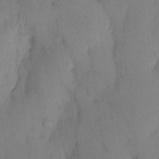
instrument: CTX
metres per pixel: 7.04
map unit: eHh
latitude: 13.6316
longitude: -62.8758
